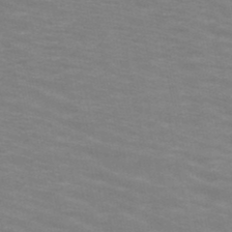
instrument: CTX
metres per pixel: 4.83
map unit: HNb
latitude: -46.5573
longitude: -47.0081
